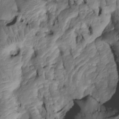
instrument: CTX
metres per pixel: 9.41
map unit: Htu
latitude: -6.8219
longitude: 154.6518
